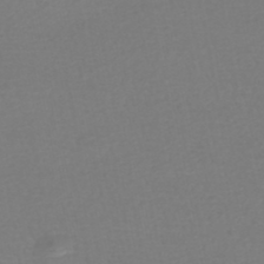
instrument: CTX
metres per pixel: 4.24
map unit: HNhu
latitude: -48.1039
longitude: 103.7478
